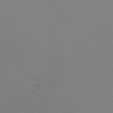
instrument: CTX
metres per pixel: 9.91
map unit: HNhu
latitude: -2.2361
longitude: -2.3278
